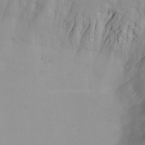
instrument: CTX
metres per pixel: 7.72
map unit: Nhu
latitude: -4.8597
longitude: -83.0080
